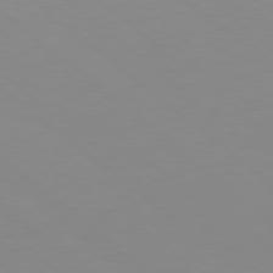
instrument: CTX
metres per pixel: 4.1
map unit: Hpe
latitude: 78.4223
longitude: -166.0255
